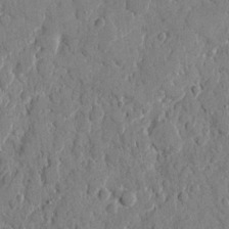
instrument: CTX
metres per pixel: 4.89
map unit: eHh
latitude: 8.8569
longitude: -67.1781
